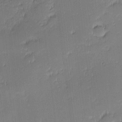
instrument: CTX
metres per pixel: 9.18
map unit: eHh
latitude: -2.5195
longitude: -82.6679
